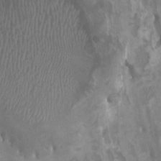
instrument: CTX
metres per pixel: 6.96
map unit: HNhu
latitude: 2.7624
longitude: -3.7071
